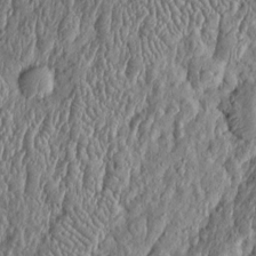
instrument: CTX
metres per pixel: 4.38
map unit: Htu
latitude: -6.5007
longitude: 157.1809
